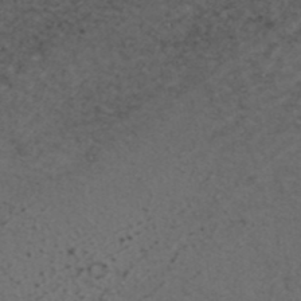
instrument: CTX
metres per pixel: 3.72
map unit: ANa
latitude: 38.8569
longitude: 29.0298
